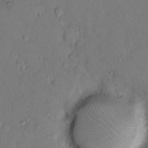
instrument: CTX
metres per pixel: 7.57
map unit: Hto
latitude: 9.1592
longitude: -61.7638
